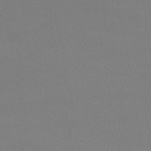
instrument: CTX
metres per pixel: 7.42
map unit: lHb
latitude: -46.8597
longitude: 67.7855
